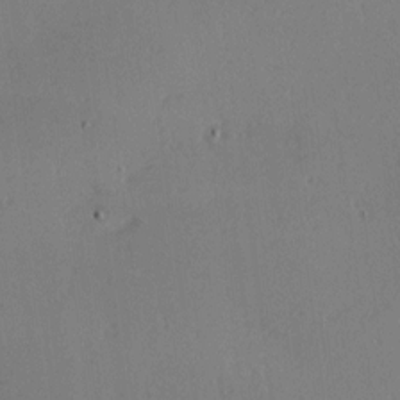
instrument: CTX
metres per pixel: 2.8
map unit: Hve
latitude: 14.1011
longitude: -90.3845
